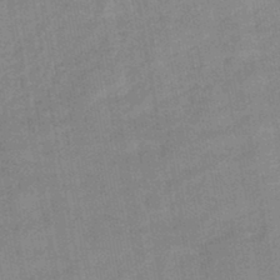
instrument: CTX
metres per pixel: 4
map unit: eHb
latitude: -44.0661
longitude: 85.8989
